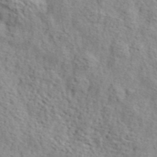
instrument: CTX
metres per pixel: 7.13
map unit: lHvf
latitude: 41.5371
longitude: -87.6505
